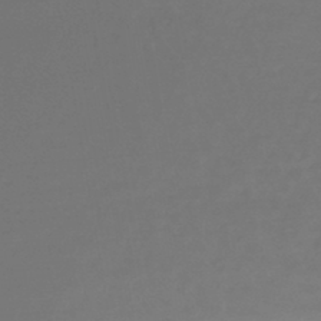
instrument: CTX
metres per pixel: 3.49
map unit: lHb
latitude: -43.5399
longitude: 62.6329
